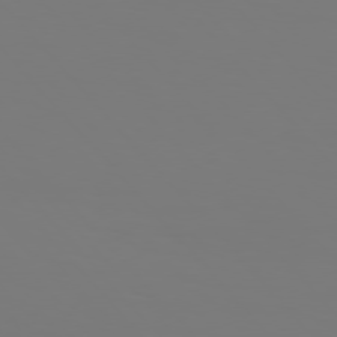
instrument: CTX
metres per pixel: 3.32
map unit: Hpe
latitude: 76.8002
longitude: -160.8947
